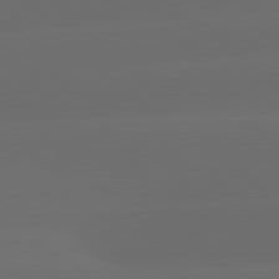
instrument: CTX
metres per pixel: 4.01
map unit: lApd
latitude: 81.4048
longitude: -147.5560
